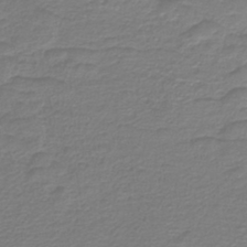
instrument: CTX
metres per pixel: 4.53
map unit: lHb
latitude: -41.1431
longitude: 52.1416
